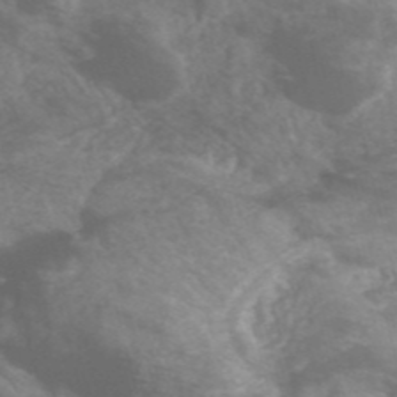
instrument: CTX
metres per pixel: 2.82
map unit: HNhu
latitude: -47.6722
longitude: 28.1606
